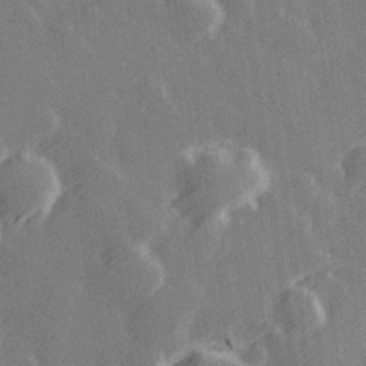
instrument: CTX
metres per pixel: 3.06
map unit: Hve
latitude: 27.3482
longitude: 145.8800
